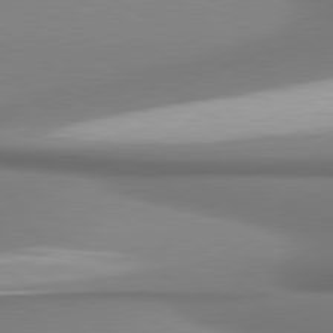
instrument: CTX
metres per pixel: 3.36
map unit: lApd
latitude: 80.7057
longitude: 178.2739
